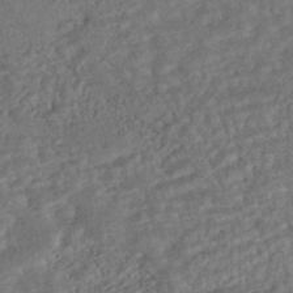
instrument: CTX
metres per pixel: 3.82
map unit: HNhu
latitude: -45.5210
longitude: 100.3117
